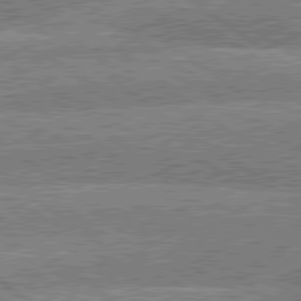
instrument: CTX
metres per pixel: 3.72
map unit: lApd
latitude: 79.7450
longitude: -160.5734
